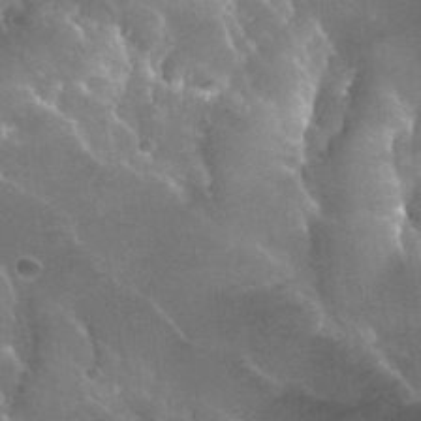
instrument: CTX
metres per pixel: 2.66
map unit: Nhu
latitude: 30.9325
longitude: -54.2900
